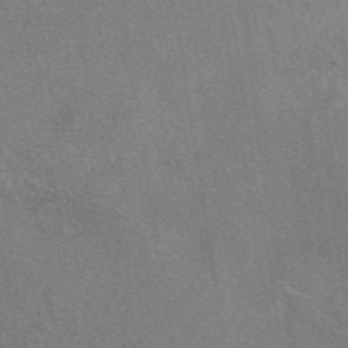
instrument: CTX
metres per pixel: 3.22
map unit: eAb
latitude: 48.7435
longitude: 115.1431
